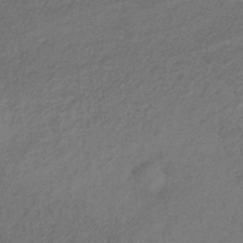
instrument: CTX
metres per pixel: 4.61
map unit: HNb
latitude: -32.0283
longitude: 58.4817
